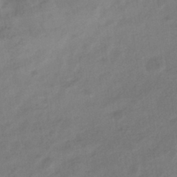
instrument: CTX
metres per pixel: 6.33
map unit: eHb
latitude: -35.9367
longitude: 81.3321
